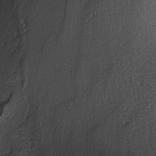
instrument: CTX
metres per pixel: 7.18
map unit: lHvf
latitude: -13.8234
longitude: -103.6883
